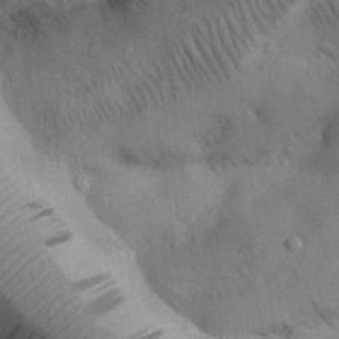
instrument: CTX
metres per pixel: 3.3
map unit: Nhu
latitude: 26.4412
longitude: -71.3481
